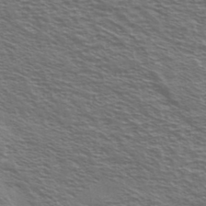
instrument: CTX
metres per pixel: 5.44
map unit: Ave
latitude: 37.9150
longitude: -109.2348
